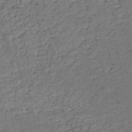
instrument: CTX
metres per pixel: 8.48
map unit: HNb
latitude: -52.4062
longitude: -49.1403
